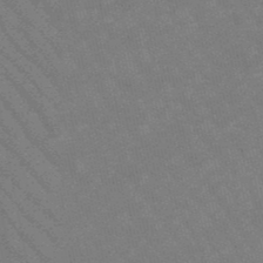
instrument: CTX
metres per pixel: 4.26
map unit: lHb
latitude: -48.5385
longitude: 82.7841
